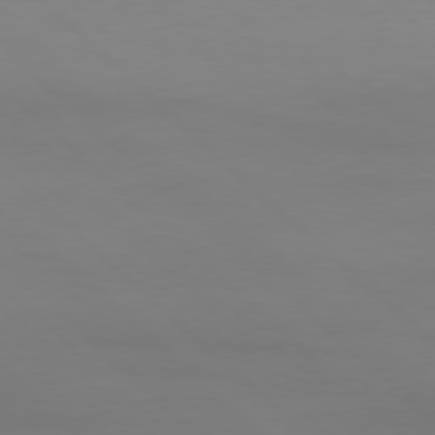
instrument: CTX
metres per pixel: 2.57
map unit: Ap
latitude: -79.6721
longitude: -55.3293
